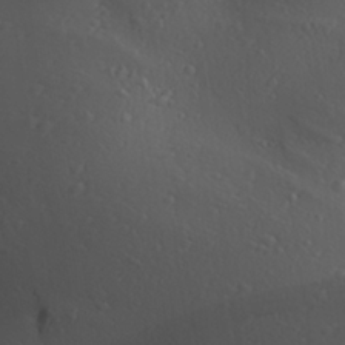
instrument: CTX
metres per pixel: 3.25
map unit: Aa
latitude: 27.1214
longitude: -136.1389
